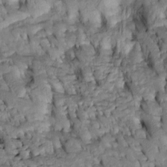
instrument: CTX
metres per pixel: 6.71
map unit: Htu
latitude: -3.4643
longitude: 152.2172
